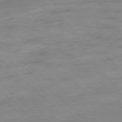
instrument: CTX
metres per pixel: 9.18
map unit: Ap
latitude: -77.8422
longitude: -98.1388
